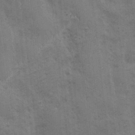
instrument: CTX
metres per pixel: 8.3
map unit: Ave
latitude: -7.6722
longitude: -120.5735
